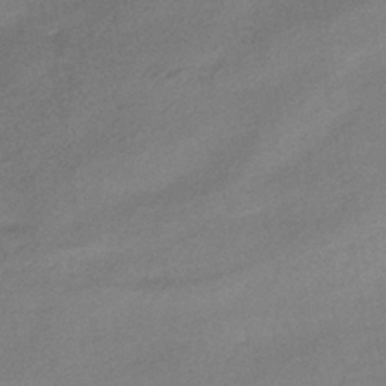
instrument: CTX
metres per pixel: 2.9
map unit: HNhu
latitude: -41.4265
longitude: 92.2550
